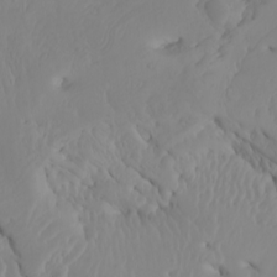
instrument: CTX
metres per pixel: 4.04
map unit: Htu
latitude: -8.4440
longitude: -65.7450
